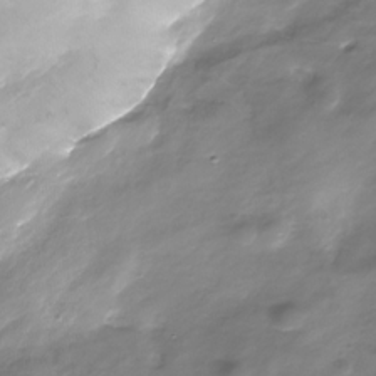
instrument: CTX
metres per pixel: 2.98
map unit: Nhe
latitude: -32.4629
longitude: -88.3468
